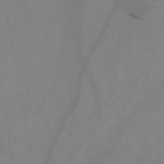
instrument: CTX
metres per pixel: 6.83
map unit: HNb
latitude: -44.3873
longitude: -41.1592
